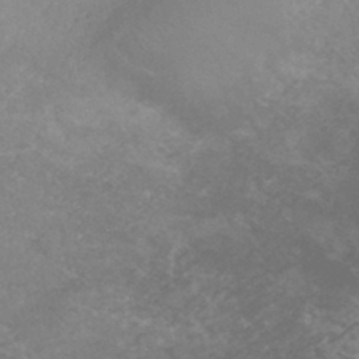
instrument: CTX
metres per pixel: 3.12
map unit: eHh
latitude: -44.0283
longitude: -29.0269
